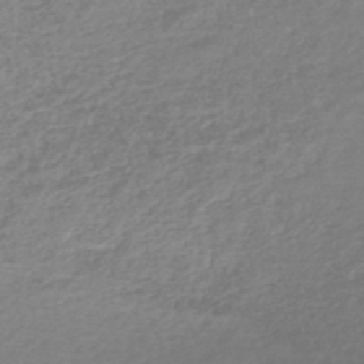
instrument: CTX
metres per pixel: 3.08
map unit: HNhu
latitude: -48.1984
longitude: 98.8219
